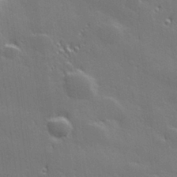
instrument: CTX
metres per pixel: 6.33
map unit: Hve
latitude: 27.5938
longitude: 144.9353
